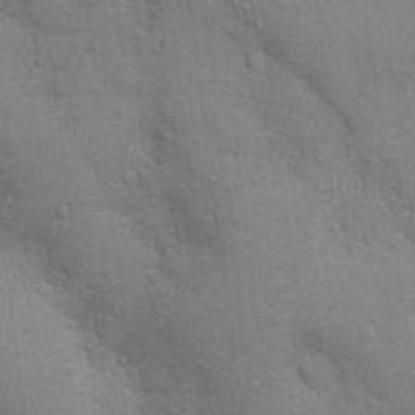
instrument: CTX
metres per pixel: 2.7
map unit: Nhu
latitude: 14.2712
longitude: -30.3845
